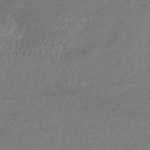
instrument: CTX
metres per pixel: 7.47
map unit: lHb
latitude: -37.9556
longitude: 70.1228
